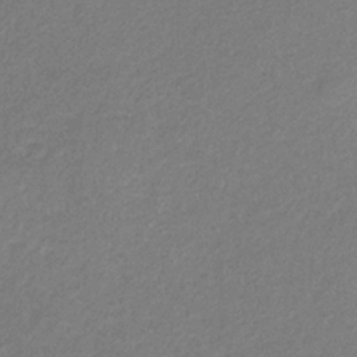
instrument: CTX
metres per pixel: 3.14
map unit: eHb
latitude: -30.6896
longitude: 66.6707
